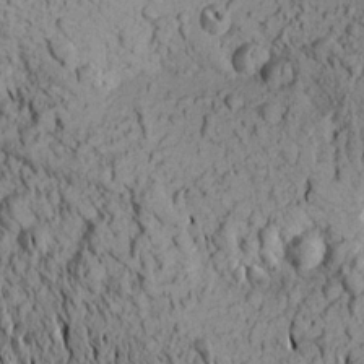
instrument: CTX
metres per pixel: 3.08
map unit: Aa
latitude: 20.6869
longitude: -149.6505
